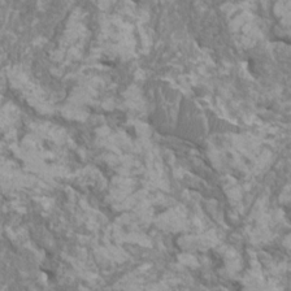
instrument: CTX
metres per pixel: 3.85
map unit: HNhu
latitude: 1.7638
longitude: 6.8975
